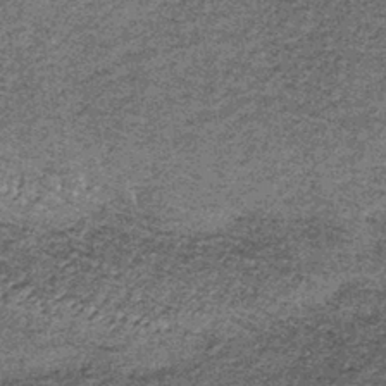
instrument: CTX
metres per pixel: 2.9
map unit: lHb
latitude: -39.0108
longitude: 66.6330
